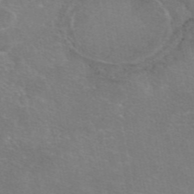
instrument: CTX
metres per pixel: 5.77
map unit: eAb
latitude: 47.4238
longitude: 106.0472
